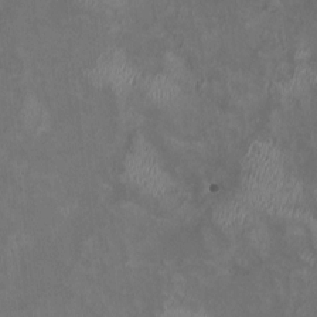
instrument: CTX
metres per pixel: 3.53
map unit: HNhu
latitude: -0.2929
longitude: -3.8016
